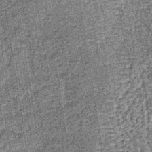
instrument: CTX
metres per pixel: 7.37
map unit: lHb
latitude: -38.2361
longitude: 64.7086
